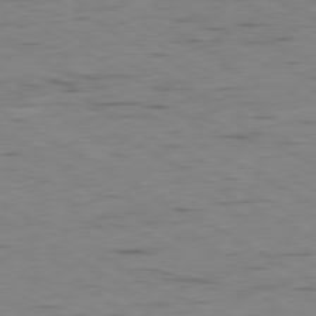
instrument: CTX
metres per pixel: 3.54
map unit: Ap
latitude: -80.5196
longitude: -93.5182
